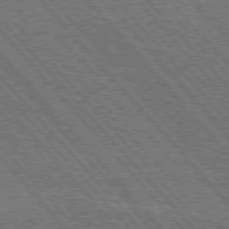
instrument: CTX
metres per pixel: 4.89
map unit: Hpe
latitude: 75.6883
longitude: -154.2522
